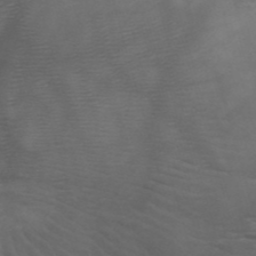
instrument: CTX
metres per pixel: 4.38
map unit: HNb
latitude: -50.1795
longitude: -46.4790
